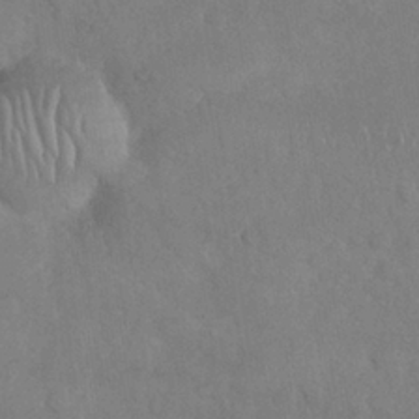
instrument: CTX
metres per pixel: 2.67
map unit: Nhu
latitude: 27.3671
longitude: -65.7261
